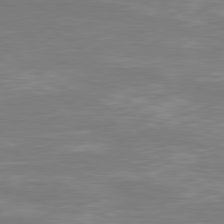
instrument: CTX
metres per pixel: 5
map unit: Hpe
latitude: 79.1592
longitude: -126.3090
